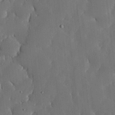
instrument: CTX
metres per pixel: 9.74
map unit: lHvf
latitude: 18.6679
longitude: -113.0647
